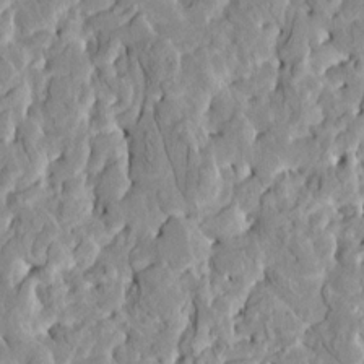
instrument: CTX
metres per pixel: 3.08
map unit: HNhu
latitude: 7.4804
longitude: -2.7435
